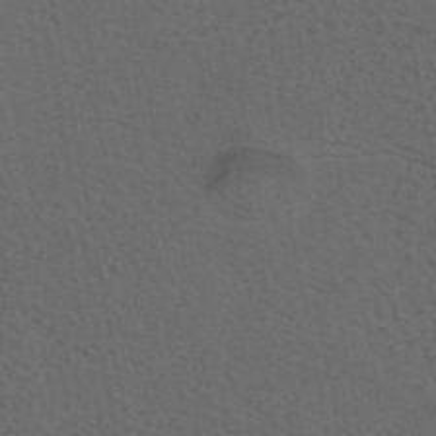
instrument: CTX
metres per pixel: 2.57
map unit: eAb
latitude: 43.6505
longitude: 104.7274
